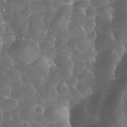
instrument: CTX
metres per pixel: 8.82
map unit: eHh
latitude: 34.8947
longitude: -64.4223
